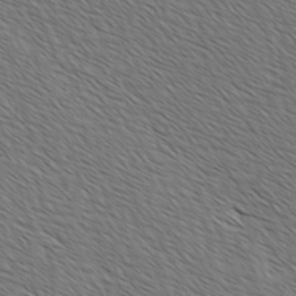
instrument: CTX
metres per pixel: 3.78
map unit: lAvf
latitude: -2.5384
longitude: -113.2348
